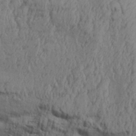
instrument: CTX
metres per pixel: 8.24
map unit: Aa
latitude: 32.1578
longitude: -135.8961
